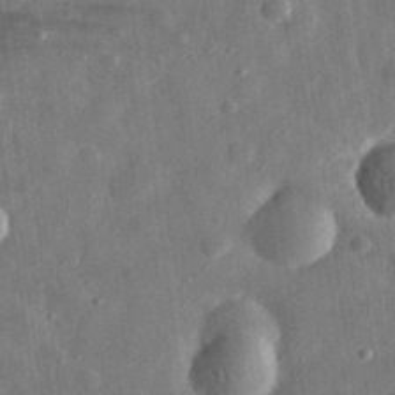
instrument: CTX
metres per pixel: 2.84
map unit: eHh
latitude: 30.8947
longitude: -75.2915
